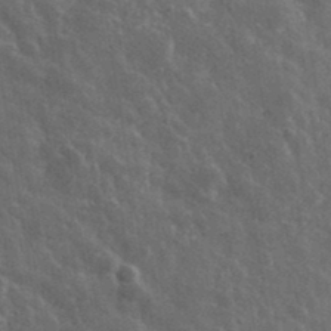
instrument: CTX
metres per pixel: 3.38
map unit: lHvf
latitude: 35.8583
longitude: -90.0633
